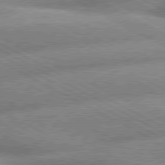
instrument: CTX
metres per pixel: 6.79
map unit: lApd
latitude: 80.1200
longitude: -159.8772
